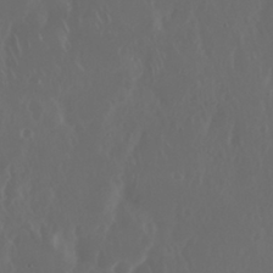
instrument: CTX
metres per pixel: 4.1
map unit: Nhu
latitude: 29.2726
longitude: -57.5182
